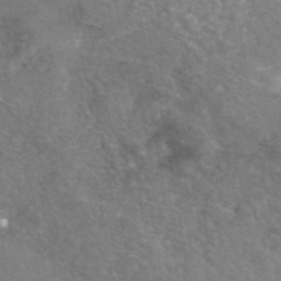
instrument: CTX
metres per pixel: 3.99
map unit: eAb
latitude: 45.4048
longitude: 120.8219
